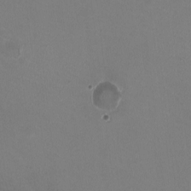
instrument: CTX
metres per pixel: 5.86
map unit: HNhu
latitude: -2.2928
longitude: -2.3845
